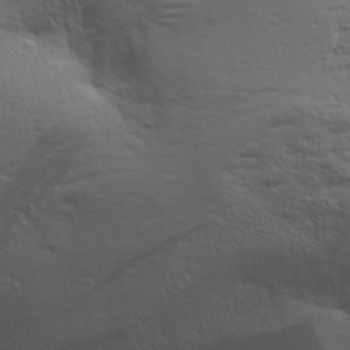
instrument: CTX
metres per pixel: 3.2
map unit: Aa
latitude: 30.8380
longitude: -134.6868
